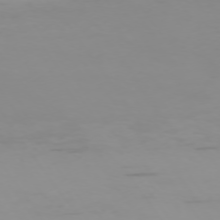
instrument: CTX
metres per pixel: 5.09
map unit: Ap
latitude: -74.5763
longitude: -82.1011
